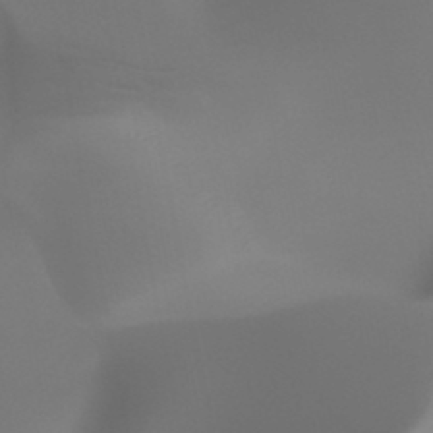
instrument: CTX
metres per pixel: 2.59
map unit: HNhu
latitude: -47.9556
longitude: 30.2361
